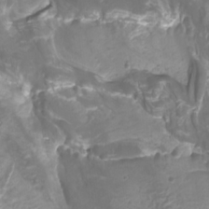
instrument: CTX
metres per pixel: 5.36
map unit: Htu
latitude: -10.9164
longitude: -74.8947
